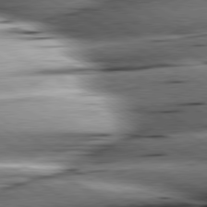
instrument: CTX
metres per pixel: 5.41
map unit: lApd
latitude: 79.9717
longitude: -156.3845
